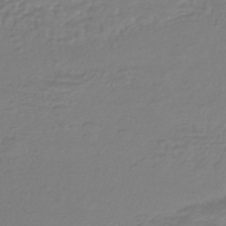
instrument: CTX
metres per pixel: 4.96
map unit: HNhu
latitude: -45.8989
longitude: 98.2928
